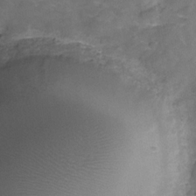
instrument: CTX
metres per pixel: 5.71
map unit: Hve
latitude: -29.1242
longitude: 92.6896
